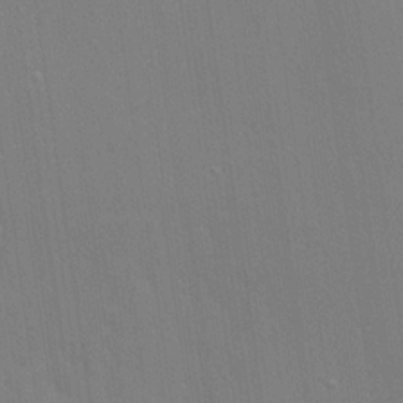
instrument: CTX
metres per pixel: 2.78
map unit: lHvf
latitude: 20.3279
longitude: 142.4251
